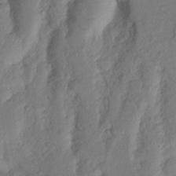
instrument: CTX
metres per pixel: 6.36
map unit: Nhu
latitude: 18.1577
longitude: -76.9136
